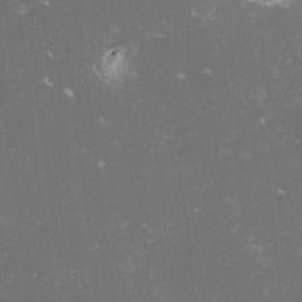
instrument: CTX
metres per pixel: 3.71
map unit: lHvf
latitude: -14.1984
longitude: -102.8191
